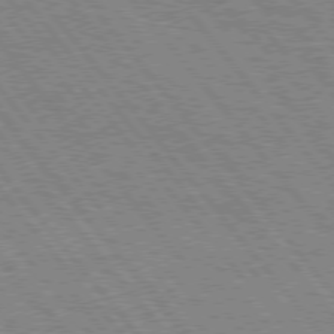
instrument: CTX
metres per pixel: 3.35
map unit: Hpe
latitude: 75.3482
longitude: -150.1200
